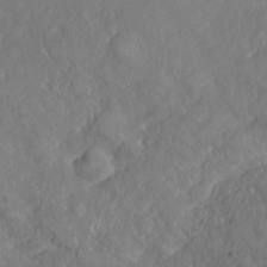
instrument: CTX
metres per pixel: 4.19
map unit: Nhe
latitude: -37.0675
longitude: 137.8233
